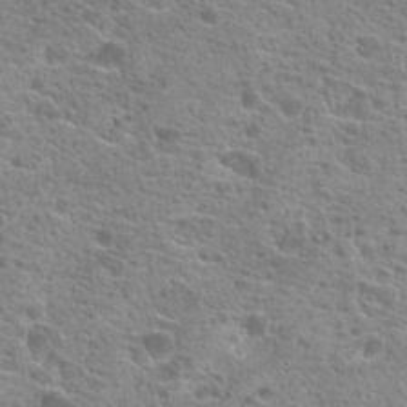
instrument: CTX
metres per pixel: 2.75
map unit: Hto
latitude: 21.1592
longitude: -41.8583
